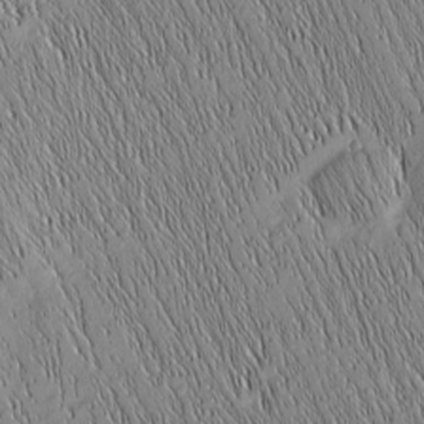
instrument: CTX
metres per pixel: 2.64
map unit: Nhu
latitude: -6.0472
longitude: -151.8205
